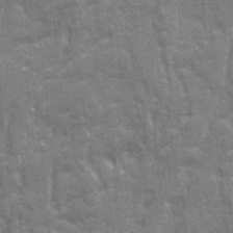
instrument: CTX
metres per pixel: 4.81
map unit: Ave
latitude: 20.8380
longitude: -133.4426
